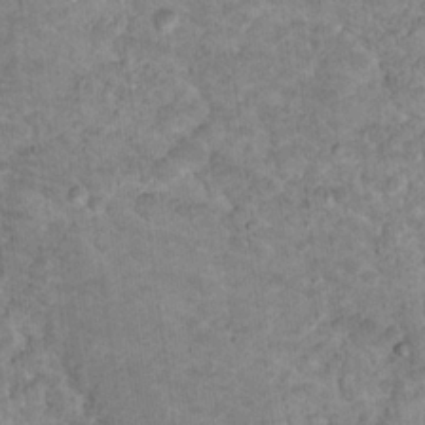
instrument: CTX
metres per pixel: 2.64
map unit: Nhu
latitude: 17.1025
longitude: -31.3671
